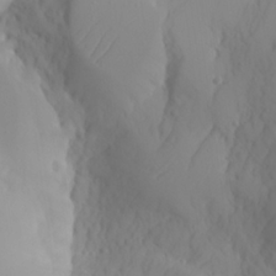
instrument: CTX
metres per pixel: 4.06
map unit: Aa
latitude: 24.1199
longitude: -127.4427
